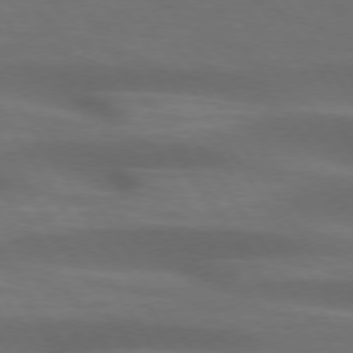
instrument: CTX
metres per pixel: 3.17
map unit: lApd
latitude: 73.8773
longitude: -52.0633
